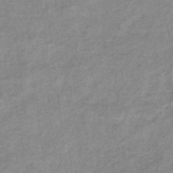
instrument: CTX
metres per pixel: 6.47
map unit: eHb
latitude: -38.3118
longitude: 78.5573
